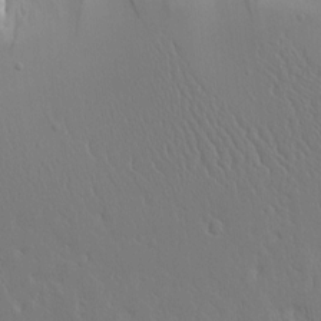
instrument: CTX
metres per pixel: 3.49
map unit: Aa
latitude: 11.8583
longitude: -127.6127
